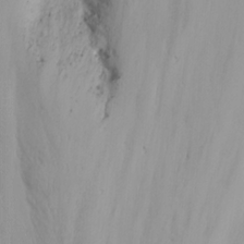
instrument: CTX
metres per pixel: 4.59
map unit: Nhu
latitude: -6.3684
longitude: -66.8380
